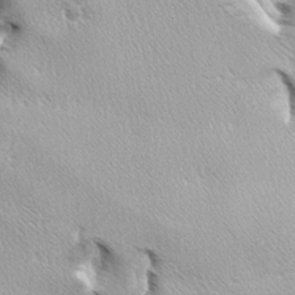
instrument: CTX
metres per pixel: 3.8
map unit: lAa
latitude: -4.1794
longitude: -125.8205
